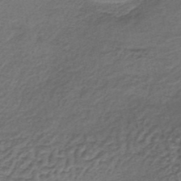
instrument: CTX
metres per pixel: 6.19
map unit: lHb
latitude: -35.5777
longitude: 60.9542
